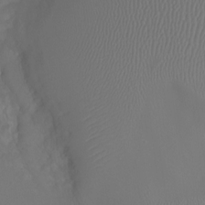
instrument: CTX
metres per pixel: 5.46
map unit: Nhu
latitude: -16.4629
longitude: -57.3670
